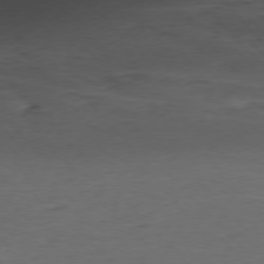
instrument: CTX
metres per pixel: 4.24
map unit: Ap
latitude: -77.3699
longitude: -83.2159
